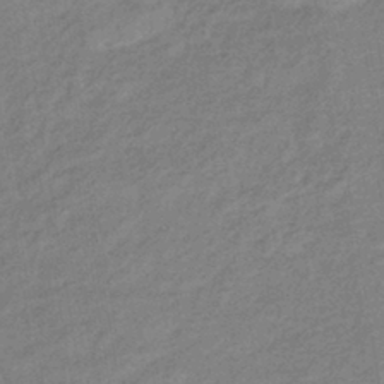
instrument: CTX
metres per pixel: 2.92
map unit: eHb
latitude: -40.5951
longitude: 83.5966
